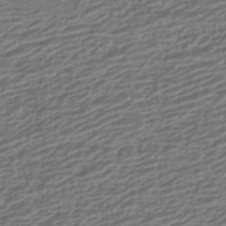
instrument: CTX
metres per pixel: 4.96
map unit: HNhu
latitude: -42.9730
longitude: 104.9541
